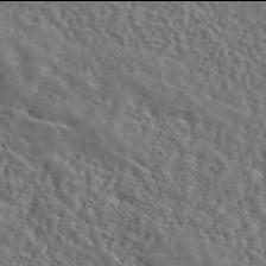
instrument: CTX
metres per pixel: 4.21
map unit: ANa
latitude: 45.9906
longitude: 49.7100
